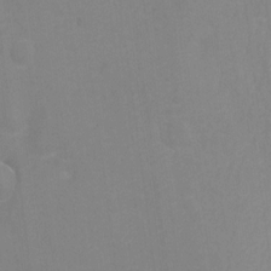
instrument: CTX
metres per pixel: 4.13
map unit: Hto
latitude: -1.2187
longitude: -34.0255
